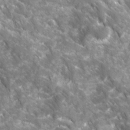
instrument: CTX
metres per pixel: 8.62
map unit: Ave
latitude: 16.6113
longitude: -131.2348
